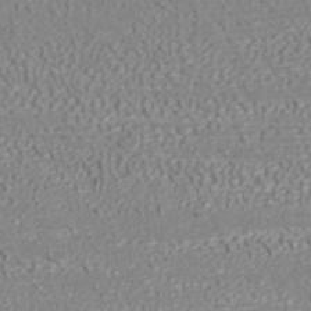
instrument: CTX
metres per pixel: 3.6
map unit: ANa
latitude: 41.2725
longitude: 27.9745
